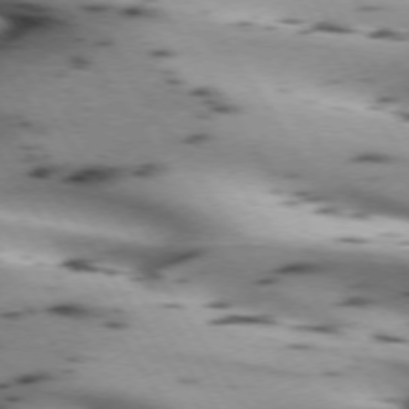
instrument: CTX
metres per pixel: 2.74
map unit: lApd
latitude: 72.5546
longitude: -53.4427
